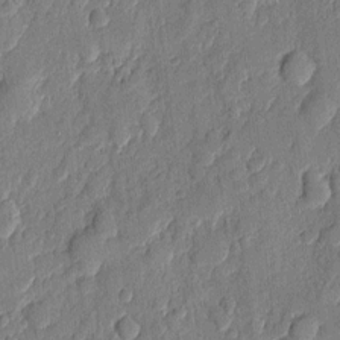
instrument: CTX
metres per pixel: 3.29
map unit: eHh
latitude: 6.3278
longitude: -73.1781
